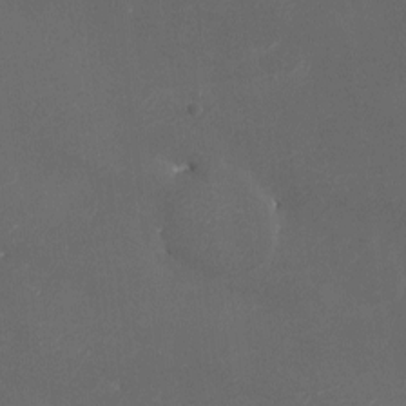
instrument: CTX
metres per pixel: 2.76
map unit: eHh
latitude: -4.6707
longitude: 19.5588
